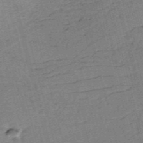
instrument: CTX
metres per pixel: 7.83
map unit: HNb
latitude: -54.2362
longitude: -46.2712
